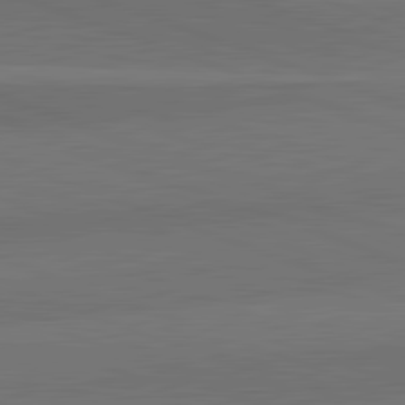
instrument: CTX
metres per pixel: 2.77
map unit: lApd
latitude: 82.3089
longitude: 136.3873
